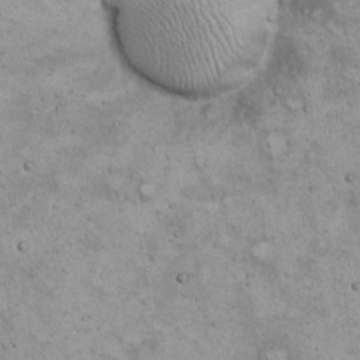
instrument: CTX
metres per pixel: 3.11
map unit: eHh
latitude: 22.1011
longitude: -65.7072
